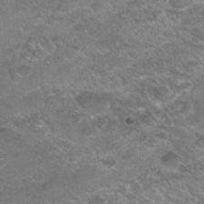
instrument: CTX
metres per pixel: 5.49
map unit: Hto
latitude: 30.3657
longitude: -46.5924
